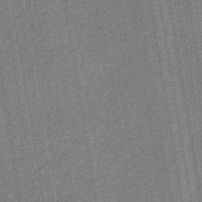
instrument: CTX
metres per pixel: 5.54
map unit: eHb
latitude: -30.4818
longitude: 70.6141
